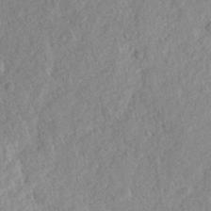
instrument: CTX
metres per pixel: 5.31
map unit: lHvf
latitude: 23.8016
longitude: 144.0661
